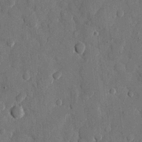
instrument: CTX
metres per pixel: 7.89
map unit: eHh
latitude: 11.9717
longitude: -67.5182
